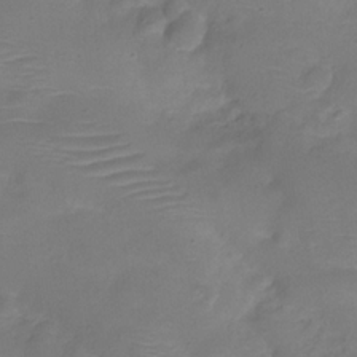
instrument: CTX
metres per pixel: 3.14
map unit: Hve
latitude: -30.9730
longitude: 95.4643
